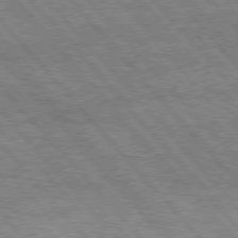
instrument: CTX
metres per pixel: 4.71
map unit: Hpe
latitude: 76.4601
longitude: -150.4790
